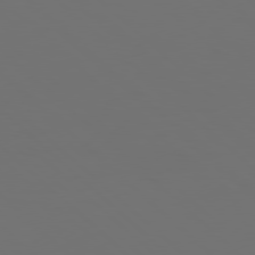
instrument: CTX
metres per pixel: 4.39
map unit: Hpe
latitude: 77.8394
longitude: -168.7058
